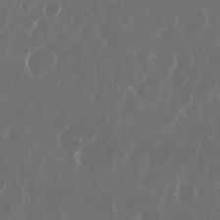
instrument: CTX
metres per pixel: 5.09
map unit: Nhu
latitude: 29.9906
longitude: -60.2522
